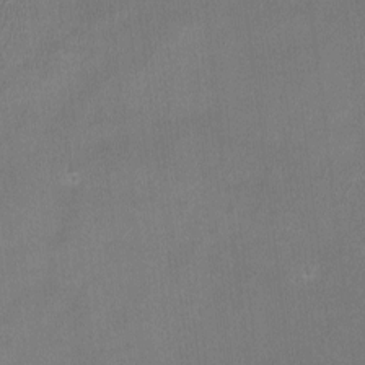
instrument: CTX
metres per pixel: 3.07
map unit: HNhu
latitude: -2.8407
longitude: -7.3860
